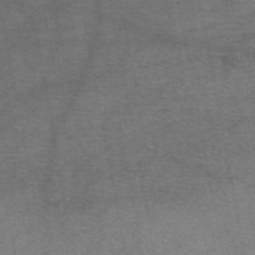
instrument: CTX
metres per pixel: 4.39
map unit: eAb
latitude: 48.6679
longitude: 103.8233
